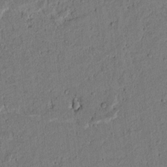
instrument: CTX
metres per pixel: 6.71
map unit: lAvf
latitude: 4.8002
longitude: 168.8974
